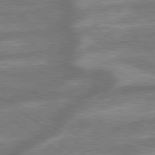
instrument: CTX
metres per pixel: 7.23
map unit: lApd
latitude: 79.4616
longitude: -171.3104
